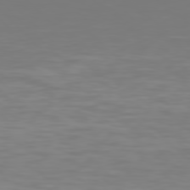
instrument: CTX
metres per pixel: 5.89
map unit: Hpe
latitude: 76.6868
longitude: -134.4790
